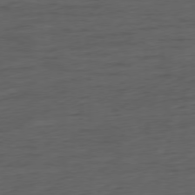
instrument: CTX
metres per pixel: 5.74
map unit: Ap
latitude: -76.9920
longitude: -73.9151
